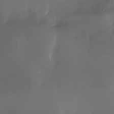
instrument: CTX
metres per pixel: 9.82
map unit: Nhe
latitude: -33.0865
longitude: -92.8191
